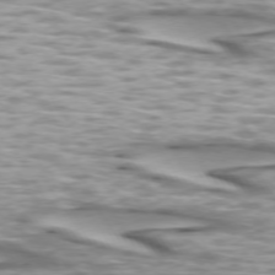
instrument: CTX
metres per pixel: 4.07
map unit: lApd
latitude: 73.6127
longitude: -57.0647
